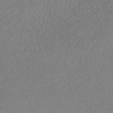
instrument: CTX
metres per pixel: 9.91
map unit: lHb
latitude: -38.1039
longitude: 70.3306
